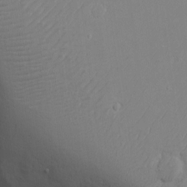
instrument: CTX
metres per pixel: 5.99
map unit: eHh
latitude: 14.6869
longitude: -71.3481
